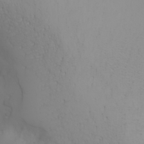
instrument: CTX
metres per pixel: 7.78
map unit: Nhu
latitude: -6.3684
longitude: -85.2726
